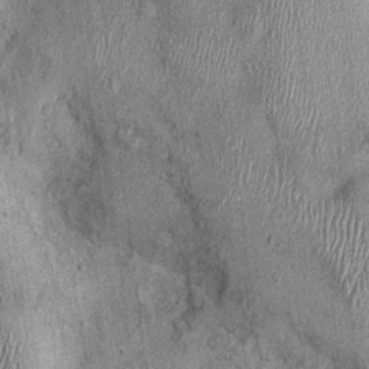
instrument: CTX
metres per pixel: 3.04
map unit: Nhu
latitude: 0.2144
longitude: -16.1011
